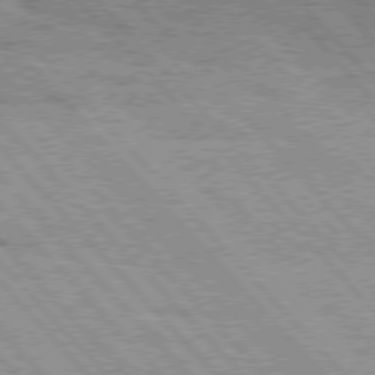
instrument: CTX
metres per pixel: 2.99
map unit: Hpe
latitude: 76.1766
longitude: -151.0836
